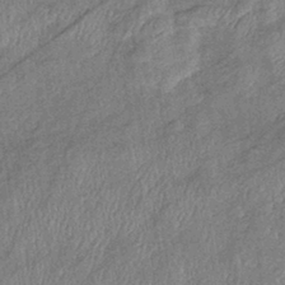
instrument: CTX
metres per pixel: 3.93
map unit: eHb
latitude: -38.9353
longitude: 77.6533
